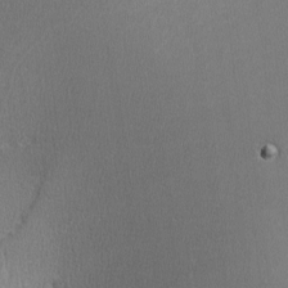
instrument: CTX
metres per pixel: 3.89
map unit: lHvf
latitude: -13.0109
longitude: -100.8569
